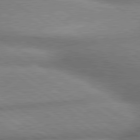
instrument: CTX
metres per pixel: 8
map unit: lApd
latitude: 79.9906
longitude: -168.1200
